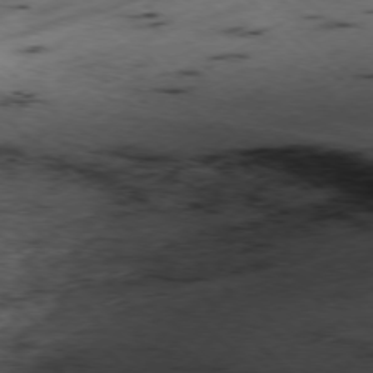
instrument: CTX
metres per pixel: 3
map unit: Ap
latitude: -77.5588
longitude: -60.4601
